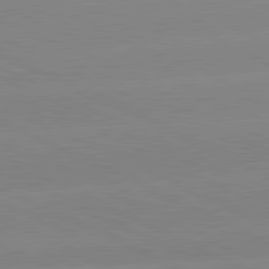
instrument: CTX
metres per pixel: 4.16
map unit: lApd
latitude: 81.3482
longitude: -151.6316
